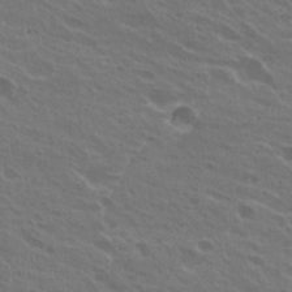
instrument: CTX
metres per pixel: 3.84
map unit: Hto
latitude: 24.5923
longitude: -38.4034
